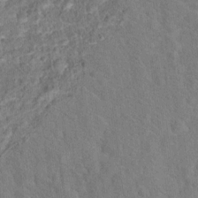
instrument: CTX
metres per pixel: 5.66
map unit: Hto
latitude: 15.8584
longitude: -41.4615
